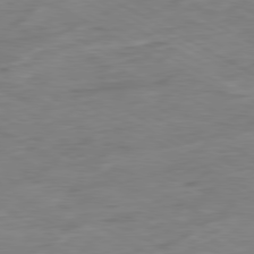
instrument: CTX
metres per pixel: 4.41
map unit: Ap
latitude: -80.7463
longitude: -83.9717
